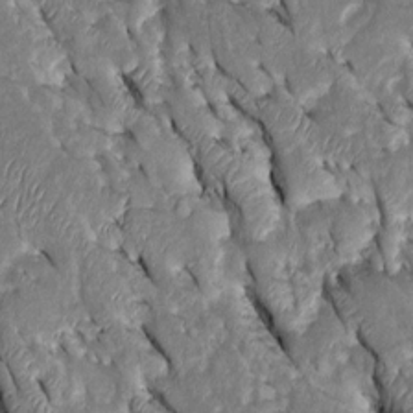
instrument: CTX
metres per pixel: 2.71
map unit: Htu
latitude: -0.8786
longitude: 149.6155
